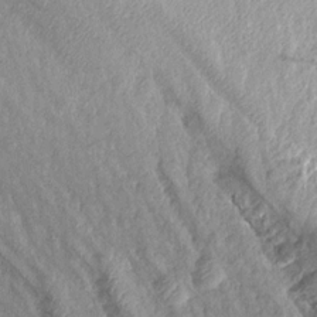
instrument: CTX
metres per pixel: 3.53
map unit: Aa
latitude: 15.6505
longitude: -145.0836
